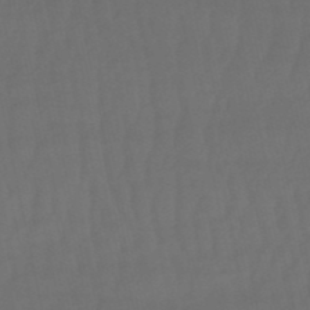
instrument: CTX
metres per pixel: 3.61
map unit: eHb
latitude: -51.0675
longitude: 76.5952
